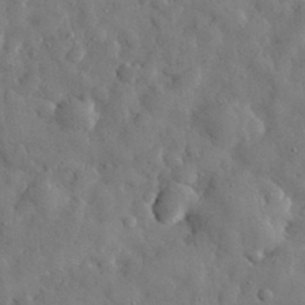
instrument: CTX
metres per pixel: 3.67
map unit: eHh
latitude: 30.4790
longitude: -73.6316
